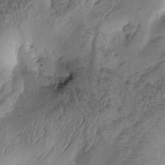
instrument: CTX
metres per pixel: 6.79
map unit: Htu
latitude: -1.1998
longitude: 171.1431
